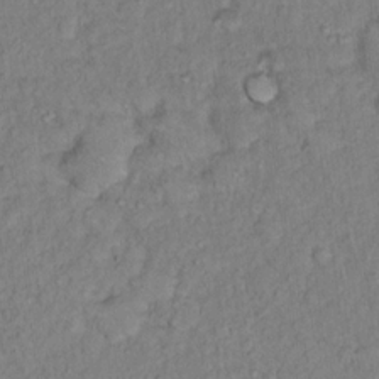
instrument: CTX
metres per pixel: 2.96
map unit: Hto
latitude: 13.8772
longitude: -37.4993
